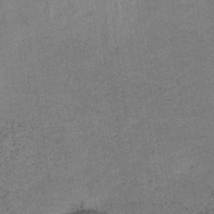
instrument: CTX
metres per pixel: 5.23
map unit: HNb
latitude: -32.4629
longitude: 62.6518
